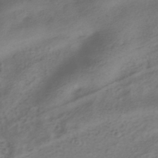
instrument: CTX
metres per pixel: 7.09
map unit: HNhu
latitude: -41.0297
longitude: 100.1605
